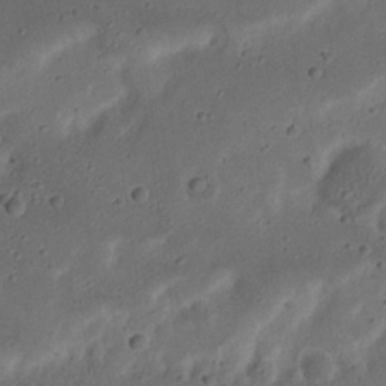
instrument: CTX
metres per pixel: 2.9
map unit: Nhu
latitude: 21.8395
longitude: -70.9891
